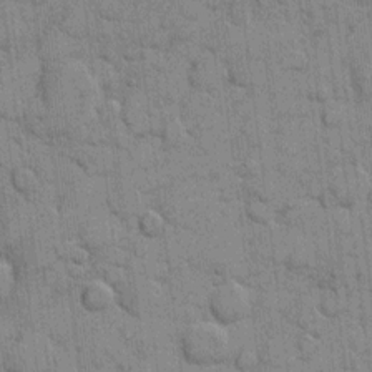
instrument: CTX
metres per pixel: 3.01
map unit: eHh
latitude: 9.8772
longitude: -65.0836
